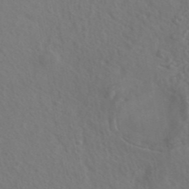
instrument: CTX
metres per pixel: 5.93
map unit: ANa
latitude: 43.6505
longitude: 27.6155
